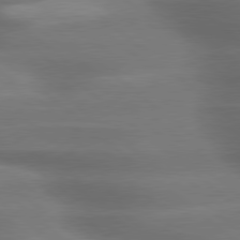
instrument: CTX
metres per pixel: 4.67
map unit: lApd
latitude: 79.4049
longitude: -117.4993
